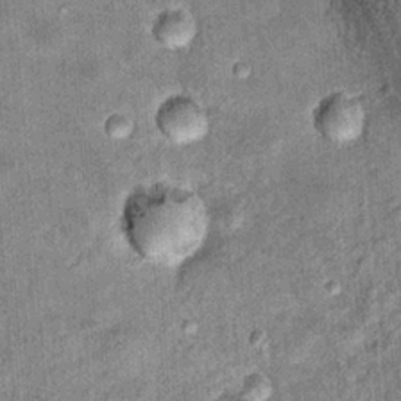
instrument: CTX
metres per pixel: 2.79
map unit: Hto
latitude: 15.5749
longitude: -34.9135
